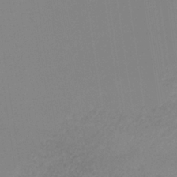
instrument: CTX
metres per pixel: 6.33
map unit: HNb
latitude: -33.9745
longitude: 53.4832
